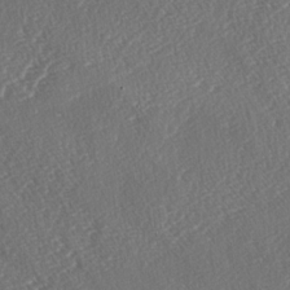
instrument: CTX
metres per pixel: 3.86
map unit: lAa
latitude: -2.5573
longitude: -128.1956
